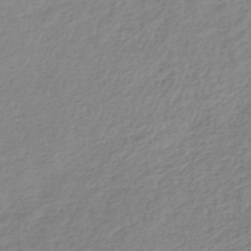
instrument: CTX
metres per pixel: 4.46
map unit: lHb
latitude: -44.3873
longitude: 70.4251
